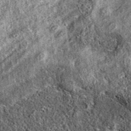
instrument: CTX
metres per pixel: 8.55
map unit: eAb
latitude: 37.2726
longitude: 109.0864
